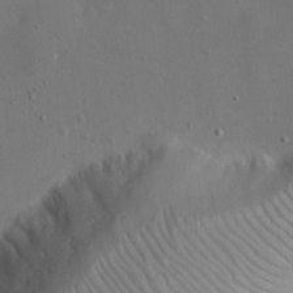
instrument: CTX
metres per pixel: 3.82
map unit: eHh
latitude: 17.8394
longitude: -71.0269
